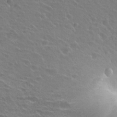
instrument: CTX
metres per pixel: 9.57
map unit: Hto
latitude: 23.7072
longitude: -31.1026
